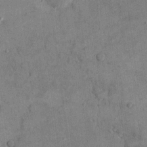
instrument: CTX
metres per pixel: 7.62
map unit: eHh
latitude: 15.1026
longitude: -68.0633
